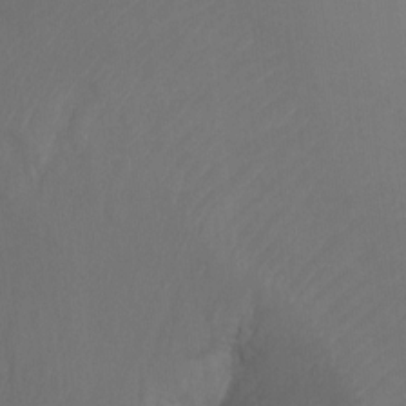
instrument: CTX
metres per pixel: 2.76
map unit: Ht
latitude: -10.6896
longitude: -35.1403
